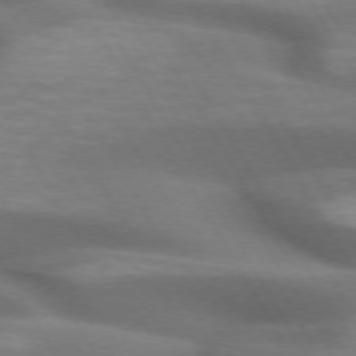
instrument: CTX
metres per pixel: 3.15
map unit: lApd
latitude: 72.5546
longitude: -51.7638
